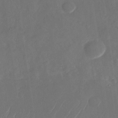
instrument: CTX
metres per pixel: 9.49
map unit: Nhu
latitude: -28.1039
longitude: -65.9906
